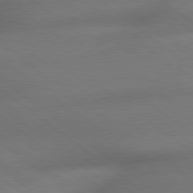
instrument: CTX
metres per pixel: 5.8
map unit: lApd
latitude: 79.3482
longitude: -167.3859
